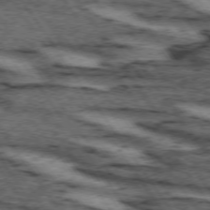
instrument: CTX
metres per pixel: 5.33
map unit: lApd
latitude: 73.7828
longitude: -73.6694
